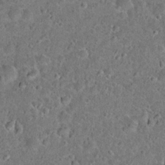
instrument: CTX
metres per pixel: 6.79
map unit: Hto
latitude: 22.0255
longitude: -46.4979
